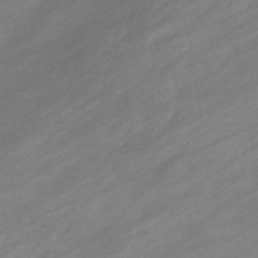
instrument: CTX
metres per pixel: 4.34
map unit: eHb
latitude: -44.6707
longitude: 85.7288
